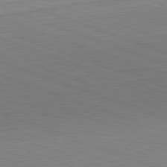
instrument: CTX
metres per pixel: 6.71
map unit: Hpe
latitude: -82.5385
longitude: 13.5966
